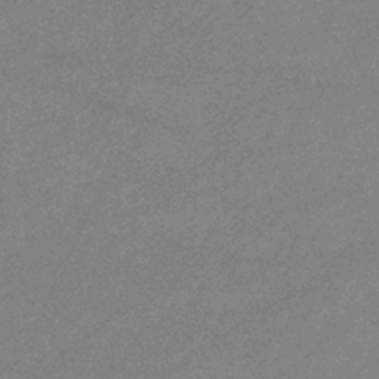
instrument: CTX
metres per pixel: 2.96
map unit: eHb
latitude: -37.4454
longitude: 76.7841
